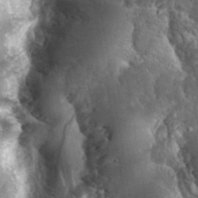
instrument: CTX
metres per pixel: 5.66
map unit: eHh
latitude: 34.2522
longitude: -62.8569
